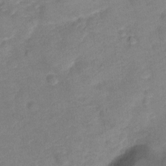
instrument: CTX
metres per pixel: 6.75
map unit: Hto
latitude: -0.0850
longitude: -34.5356
